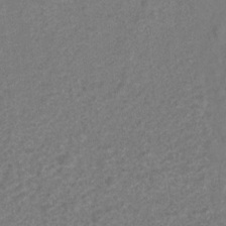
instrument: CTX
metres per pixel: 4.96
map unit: Hto
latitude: 6.7624
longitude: -31.3860
